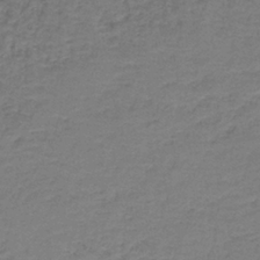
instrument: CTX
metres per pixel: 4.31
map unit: HNb
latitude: -38.1228
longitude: 50.6518
